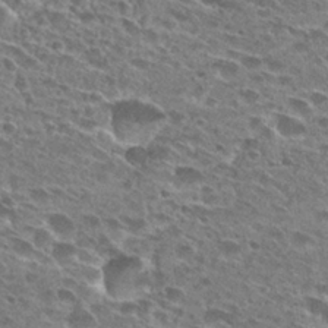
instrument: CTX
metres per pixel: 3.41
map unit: Hto
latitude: 26.9703
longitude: -43.7072
